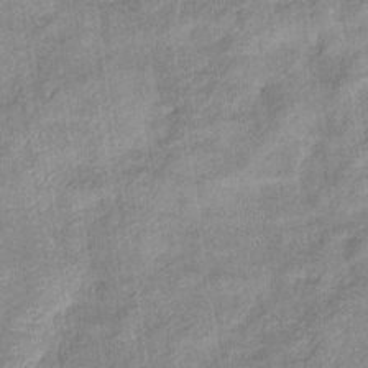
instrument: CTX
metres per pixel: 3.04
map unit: eHb
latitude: -37.7855
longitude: 77.6911
